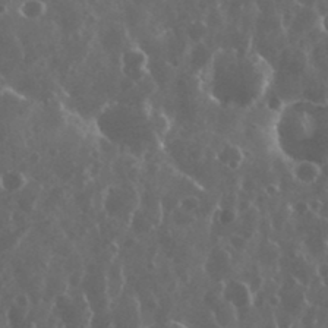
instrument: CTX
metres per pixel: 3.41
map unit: eHh
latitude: 34.8002
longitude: -58.4412
